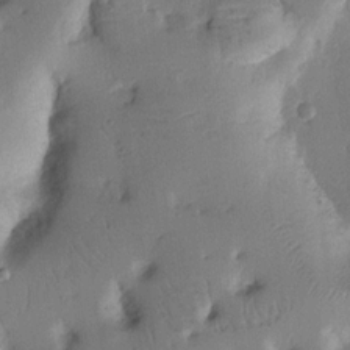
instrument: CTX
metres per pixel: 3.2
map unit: Nhu
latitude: 14.8569
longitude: -78.5546
